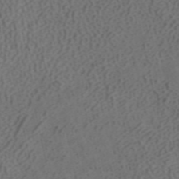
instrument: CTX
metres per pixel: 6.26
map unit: ANa
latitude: 42.1578
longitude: 34.1795
